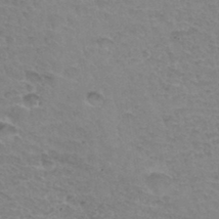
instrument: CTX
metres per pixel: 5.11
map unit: Hto
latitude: 34.4790
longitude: -45.6883
